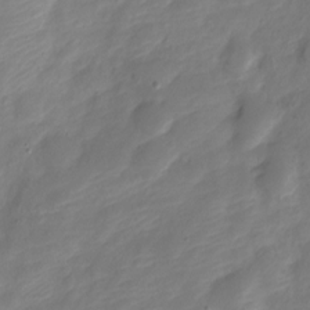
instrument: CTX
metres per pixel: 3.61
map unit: Nve
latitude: -18.9542
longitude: 107.8045
